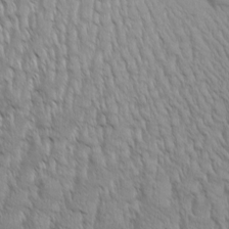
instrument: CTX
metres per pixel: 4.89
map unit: Aa
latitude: 8.8947
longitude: -130.1578
